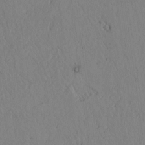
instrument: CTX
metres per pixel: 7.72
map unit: lAvf
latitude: 5.7072
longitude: 159.6343
